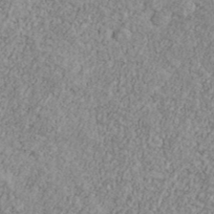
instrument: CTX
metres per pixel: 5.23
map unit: Ave
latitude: 41.0458
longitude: -111.2159
